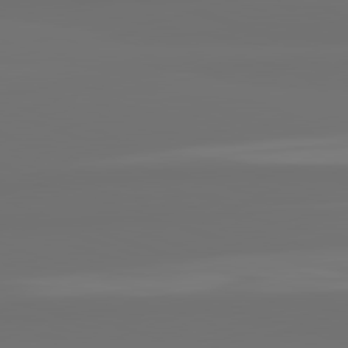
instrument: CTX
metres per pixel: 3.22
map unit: lApd
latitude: 82.5167
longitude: 163.5210
